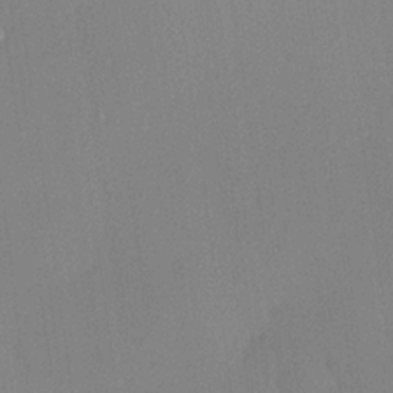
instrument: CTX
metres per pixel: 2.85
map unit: lHvf
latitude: 23.3859
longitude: 140.7085
